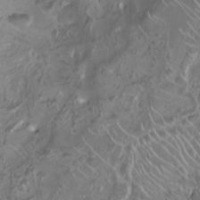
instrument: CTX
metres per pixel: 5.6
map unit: Nhu
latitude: -7.6155
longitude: -93.6316
